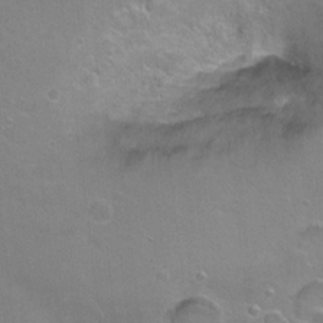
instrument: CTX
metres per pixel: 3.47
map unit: Ht
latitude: -6.3117
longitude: -36.0633
